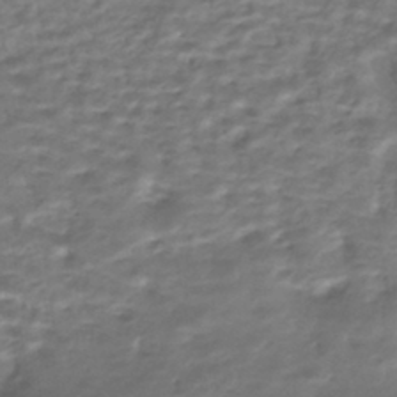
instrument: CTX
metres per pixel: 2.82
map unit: HNhu
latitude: -43.2942
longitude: 100.7274
